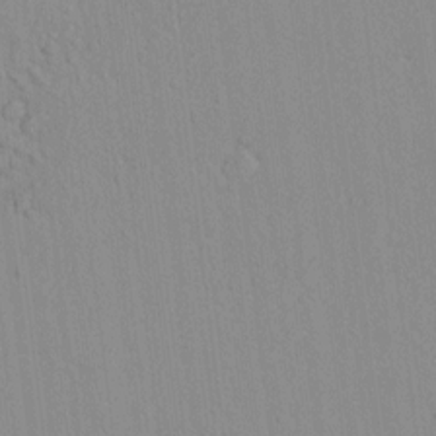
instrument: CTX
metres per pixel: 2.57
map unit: lAvf
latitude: 8.1011
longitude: 167.3699
